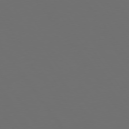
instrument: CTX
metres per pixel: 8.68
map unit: Hpe
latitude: 74.3656
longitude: -124.7813
